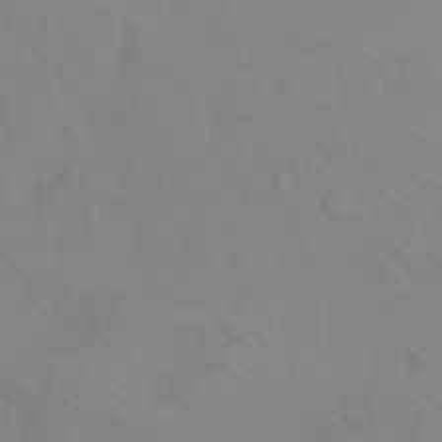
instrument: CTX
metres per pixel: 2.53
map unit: Ht
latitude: -0.4440
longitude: -32.8380
